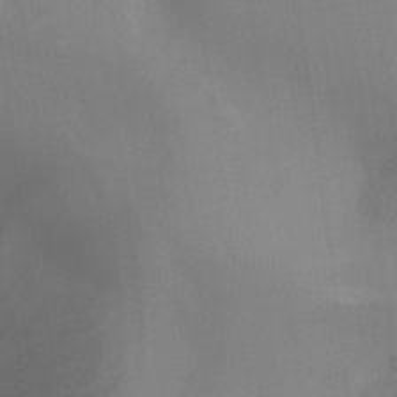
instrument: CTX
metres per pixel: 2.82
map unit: Ht
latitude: -17.1054
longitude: -47.5560
